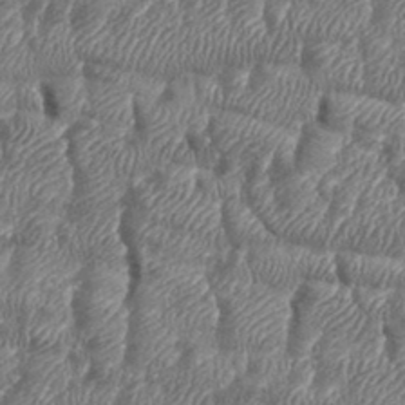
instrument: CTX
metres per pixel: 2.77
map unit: eHh
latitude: 36.2901
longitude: -137.1026
